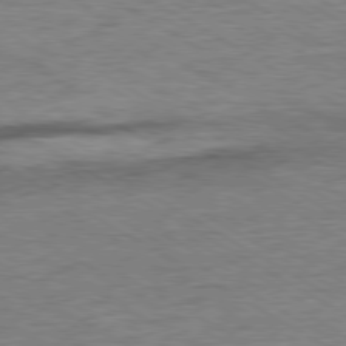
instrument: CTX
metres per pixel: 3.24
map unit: Ap
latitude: -80.3684
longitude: -77.7638
